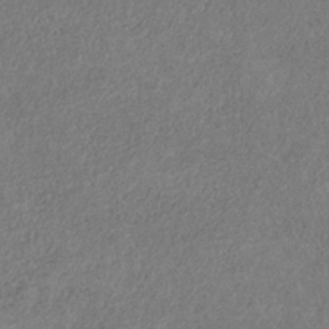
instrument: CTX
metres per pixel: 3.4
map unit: HNb
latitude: -32.9164
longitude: 56.3495
